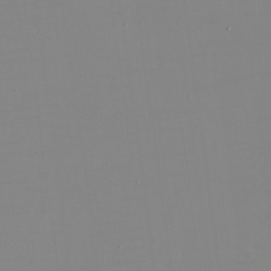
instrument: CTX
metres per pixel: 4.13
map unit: eHh
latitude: -5.8422
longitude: -82.8002
